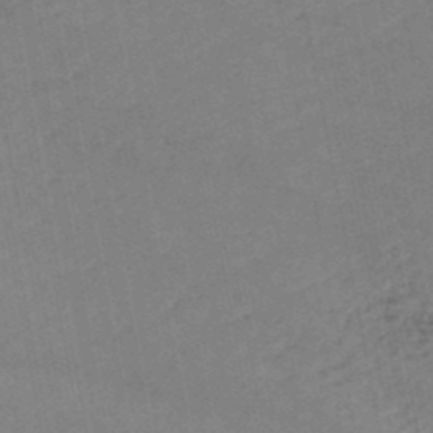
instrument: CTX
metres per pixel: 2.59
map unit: HNb
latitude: -48.2740
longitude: 58.2550
